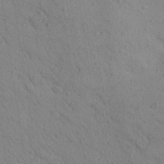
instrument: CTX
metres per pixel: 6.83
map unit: Aa
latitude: 25.8961
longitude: -148.6679
